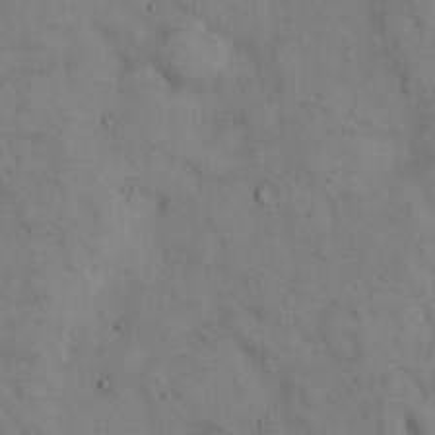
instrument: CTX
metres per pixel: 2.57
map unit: Hto
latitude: 13.5560
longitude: -59.5560
